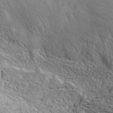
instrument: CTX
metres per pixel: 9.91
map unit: ANa
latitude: 39.8205
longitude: 21.4076
